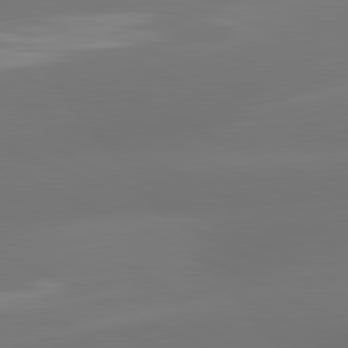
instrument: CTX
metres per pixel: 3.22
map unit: lApd
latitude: 81.3293
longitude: -164.9325
